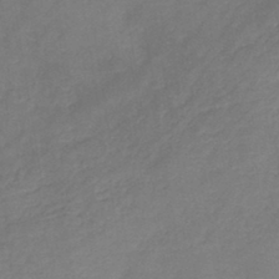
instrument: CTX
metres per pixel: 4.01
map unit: HNb
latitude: -43.8044
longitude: -39.3859
